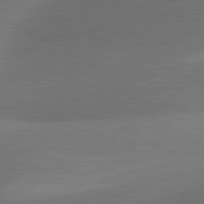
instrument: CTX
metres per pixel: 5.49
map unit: lApd
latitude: 81.1781
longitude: 129.7478
